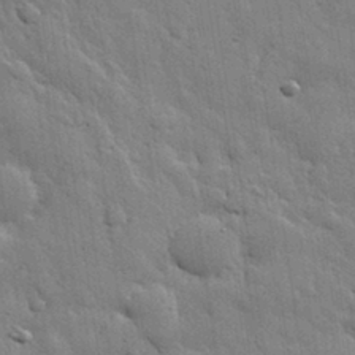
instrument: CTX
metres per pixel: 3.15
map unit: eHh
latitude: 31.6694
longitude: -78.7813
